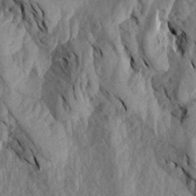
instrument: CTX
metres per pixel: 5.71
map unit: Aa
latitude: 19.2159
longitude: -145.8772
